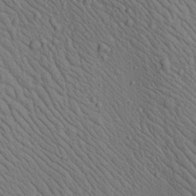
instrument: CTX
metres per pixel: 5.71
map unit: Aa
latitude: 22.8569
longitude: -138.7246
